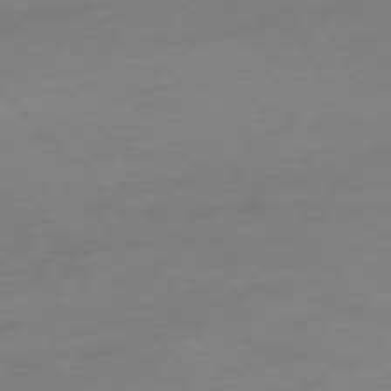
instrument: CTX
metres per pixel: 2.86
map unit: Ap
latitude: -76.7463
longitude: -71.1781
